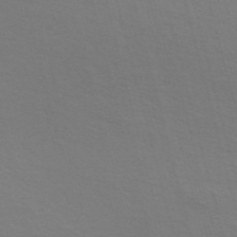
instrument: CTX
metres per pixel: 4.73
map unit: Nve
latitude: -57.0864
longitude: 63.7855
